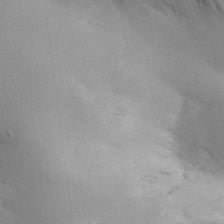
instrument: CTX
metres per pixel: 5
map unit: Aa
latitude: 25.8205
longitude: -129.0080
